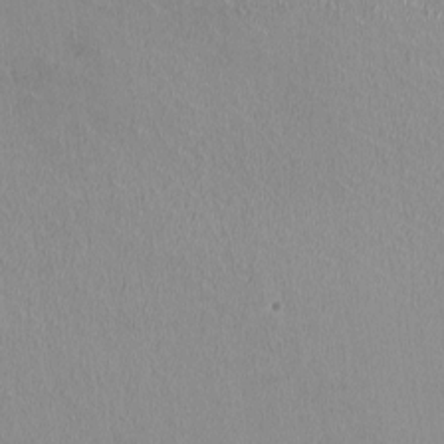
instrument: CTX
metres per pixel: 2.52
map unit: HNhu
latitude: -1.0109
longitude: -2.1578
